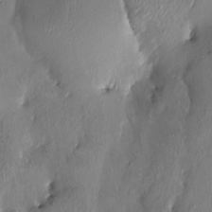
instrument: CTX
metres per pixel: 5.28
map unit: HNhu
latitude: 3.5749
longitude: -5.5560
